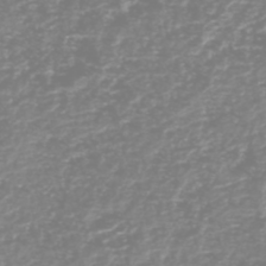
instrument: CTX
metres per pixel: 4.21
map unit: HNhu
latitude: -48.7086
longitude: 29.1053
